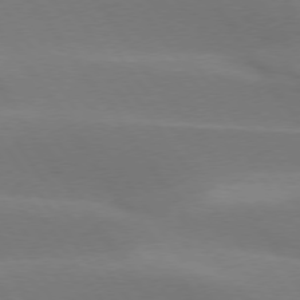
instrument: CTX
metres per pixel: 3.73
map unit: lApd
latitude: 75.2537
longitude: -66.9513
